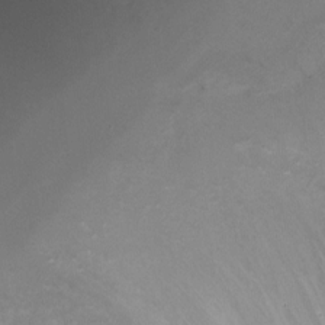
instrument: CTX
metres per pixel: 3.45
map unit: Ht
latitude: -2.3873
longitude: -32.5546
